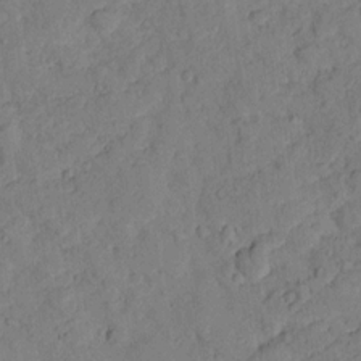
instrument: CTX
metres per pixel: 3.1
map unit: lHvf
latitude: 13.3671
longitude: 177.8045
